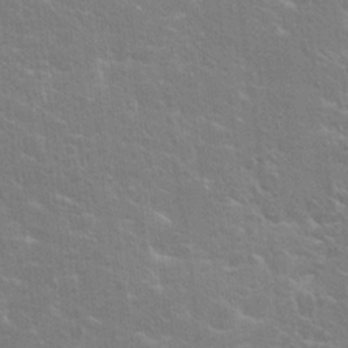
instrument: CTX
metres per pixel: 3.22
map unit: Hto
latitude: 20.9703
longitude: -39.9717
